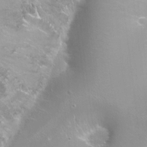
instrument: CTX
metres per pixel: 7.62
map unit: Hto
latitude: -4.5007
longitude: -35.5938
